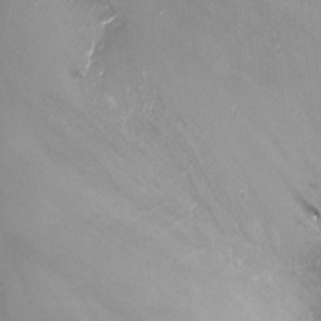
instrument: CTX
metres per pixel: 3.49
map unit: Nhu
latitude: -13.3132
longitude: -69.3293
